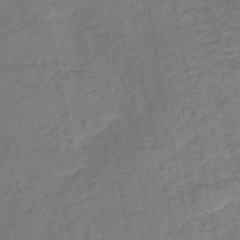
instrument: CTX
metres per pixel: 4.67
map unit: HNb
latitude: -48.7652
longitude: -39.1781
